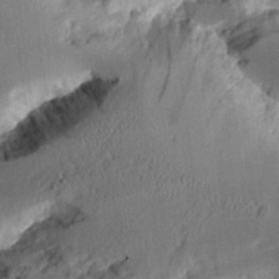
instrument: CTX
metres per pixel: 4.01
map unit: Aa
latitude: 12.4601
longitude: -126.4034
